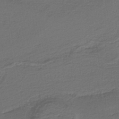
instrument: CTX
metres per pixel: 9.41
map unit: lHb
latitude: -39.8611
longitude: 53.8422
